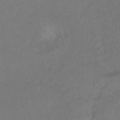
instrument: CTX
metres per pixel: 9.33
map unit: Ht
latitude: -8.7652
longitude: -38.0633
